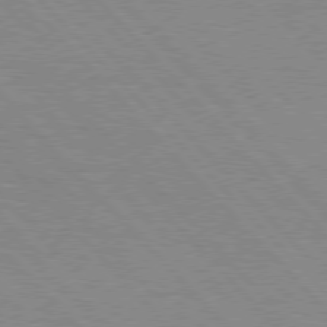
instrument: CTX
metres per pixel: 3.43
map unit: Hpe
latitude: 76.5734
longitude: -126.7057
